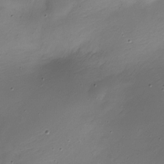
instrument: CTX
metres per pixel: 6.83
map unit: Nhe
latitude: -19.2943
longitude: 145.1809
